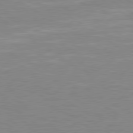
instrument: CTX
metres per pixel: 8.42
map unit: Hpe
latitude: 79.3104
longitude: -128.1011
